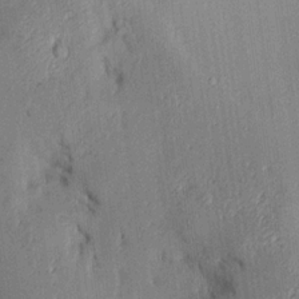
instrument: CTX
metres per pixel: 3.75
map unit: Aa
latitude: 16.0444
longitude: -147.8962
